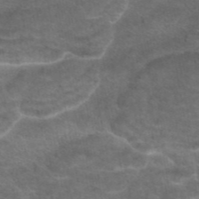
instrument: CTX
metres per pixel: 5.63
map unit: eAb
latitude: 45.1970
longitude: 103.1620
